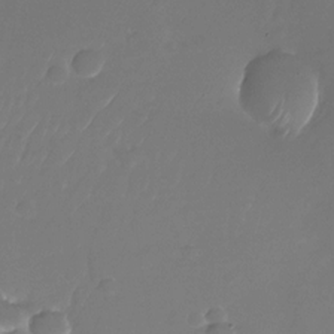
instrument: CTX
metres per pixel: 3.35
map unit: Nhu
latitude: -26.2172
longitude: -72.3279
